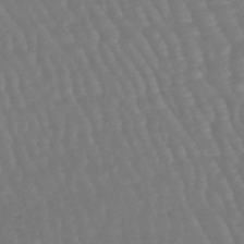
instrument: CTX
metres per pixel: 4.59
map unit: eHb
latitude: -46.2361
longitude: 79.1431
